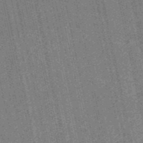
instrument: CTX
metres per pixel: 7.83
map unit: HNb
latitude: -53.8989
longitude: -38.3278
